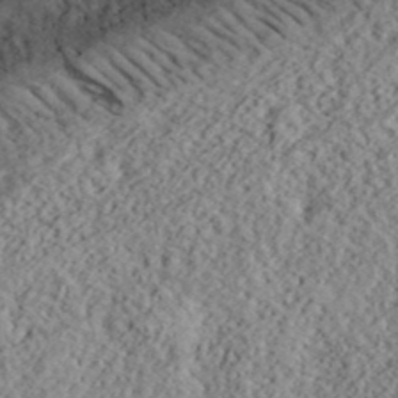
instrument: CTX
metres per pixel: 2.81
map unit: lHvf
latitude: 40.1955
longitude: -87.9906
